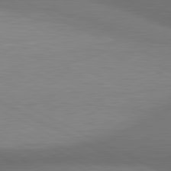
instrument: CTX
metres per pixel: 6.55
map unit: lApd
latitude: 81.2159
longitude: 139.9367
